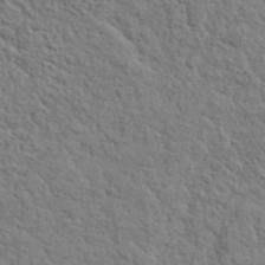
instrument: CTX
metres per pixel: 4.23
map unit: lHvf
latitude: 35.8772
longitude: -85.8772
